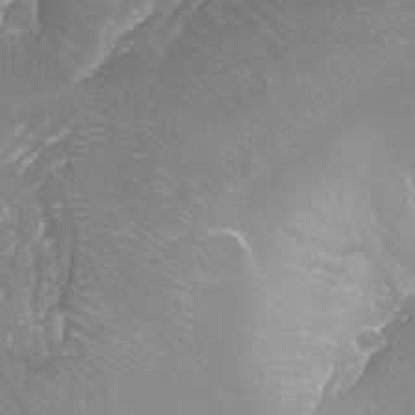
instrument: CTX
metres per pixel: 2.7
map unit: Aa
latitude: -8.1795
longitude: -71.4804
